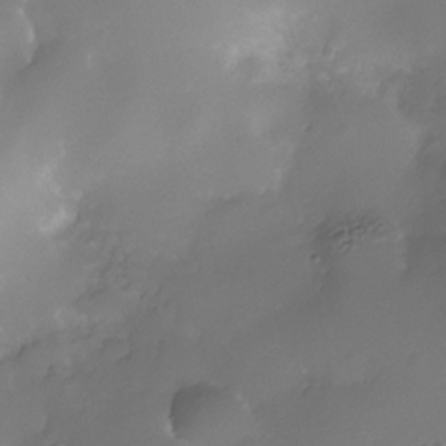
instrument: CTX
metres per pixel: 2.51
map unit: Nhe
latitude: -36.2172
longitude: -130.7625
